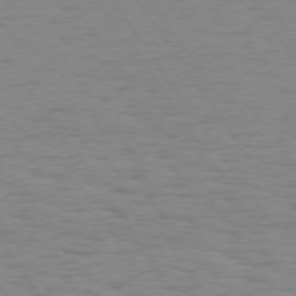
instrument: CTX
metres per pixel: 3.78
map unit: Hpe
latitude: 74.4412
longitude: -136.2523
